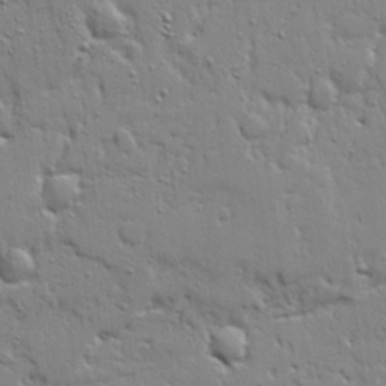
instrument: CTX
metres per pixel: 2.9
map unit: Ave
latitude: 20.1956
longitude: -127.7072
